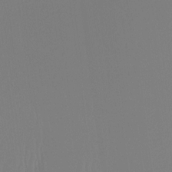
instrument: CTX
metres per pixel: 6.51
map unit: Htu
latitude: -15.5399
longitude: -46.8947
